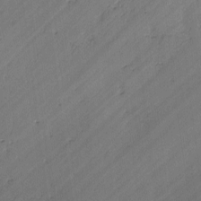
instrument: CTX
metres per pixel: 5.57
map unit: lAvf
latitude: -2.7463
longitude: -105.8773
